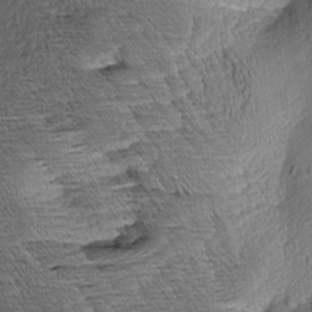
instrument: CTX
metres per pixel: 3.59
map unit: Aa
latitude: 8.5546
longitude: -134.1389
